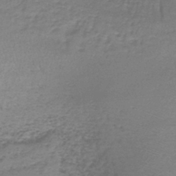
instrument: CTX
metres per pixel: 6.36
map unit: lHb
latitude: -42.5951
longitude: 58.8596
